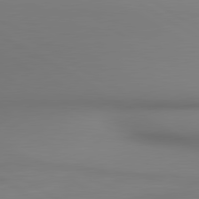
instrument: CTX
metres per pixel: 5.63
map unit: lApd
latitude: 80.6113
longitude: 138.1039
